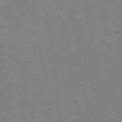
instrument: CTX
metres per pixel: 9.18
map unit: Hto
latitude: -7.2754
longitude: -38.5546
